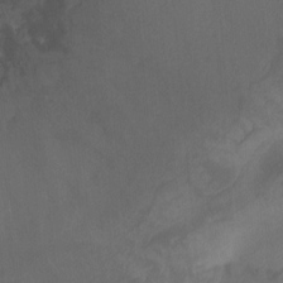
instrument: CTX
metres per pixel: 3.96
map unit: Ht
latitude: -9.2187
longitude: -39.5560
